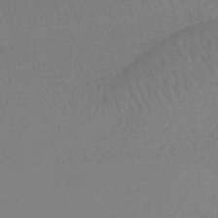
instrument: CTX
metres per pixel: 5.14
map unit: lHb
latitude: -45.5588
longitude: 69.9178
